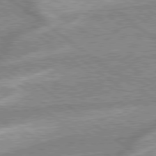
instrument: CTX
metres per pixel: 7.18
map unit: lApd
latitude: 79.1592
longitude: -168.8380
